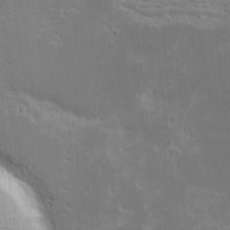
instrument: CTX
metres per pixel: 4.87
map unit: eHh
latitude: -2.7652
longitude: -86.0633
